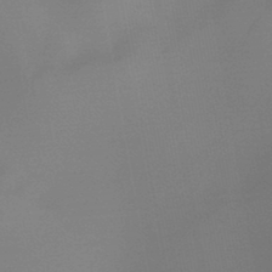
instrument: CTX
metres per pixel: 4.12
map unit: HNb
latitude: -44.7274
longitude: -44.7624
